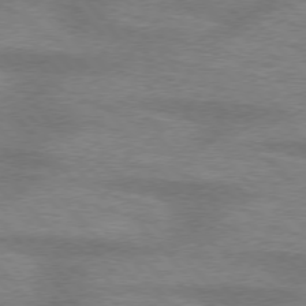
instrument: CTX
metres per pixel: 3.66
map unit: lApd
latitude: 75.3860
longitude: -58.9325
